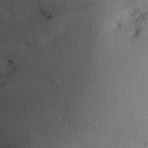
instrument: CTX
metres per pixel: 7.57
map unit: Aa
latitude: 12.9892
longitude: -143.6883
